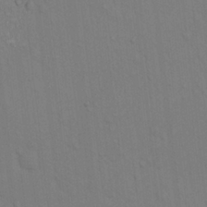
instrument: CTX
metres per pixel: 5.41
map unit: Hto
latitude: 14.0633
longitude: -57.8205
